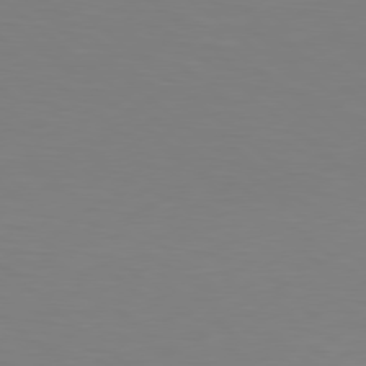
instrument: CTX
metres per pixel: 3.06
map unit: Hpe
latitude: 78.2145
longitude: -172.7813
